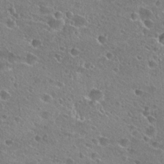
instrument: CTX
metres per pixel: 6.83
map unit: Hto
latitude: 25.3670
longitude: -45.8016
